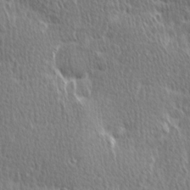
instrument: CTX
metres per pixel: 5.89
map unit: Ave
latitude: -0.8975
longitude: -114.7246
